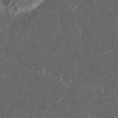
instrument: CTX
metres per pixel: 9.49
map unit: eHh
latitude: 16.9703
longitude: -73.7261
